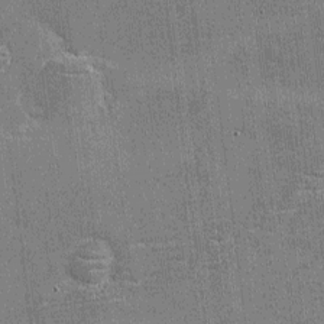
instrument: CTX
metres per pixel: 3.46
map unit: eHh
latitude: -4.2928
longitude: -80.2333
